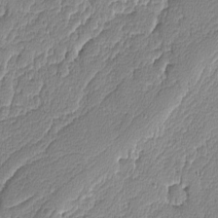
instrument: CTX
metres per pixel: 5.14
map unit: lAvf
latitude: -8.7085
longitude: -114.0444
